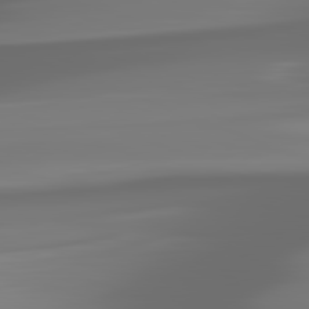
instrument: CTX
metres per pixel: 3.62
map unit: lApd
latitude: 81.9717
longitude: -168.5168
